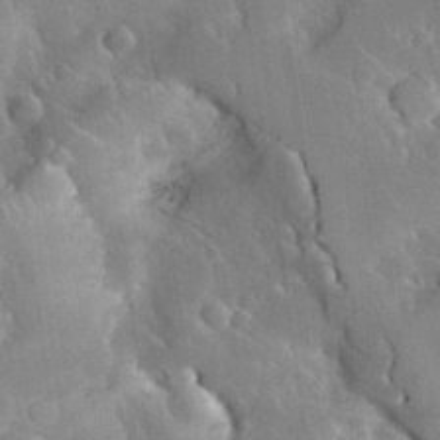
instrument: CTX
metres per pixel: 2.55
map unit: Nhu
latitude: 31.2915
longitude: -57.1592
